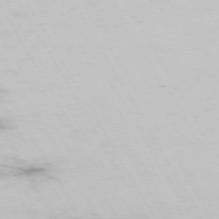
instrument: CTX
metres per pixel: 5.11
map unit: Hpe
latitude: -73.5588
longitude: 3.8989
